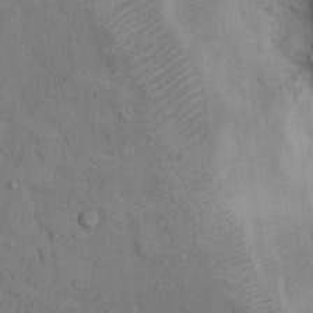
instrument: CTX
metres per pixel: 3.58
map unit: Hto
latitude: 9.6127
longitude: -60.6868
